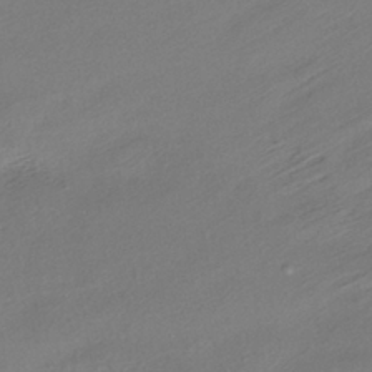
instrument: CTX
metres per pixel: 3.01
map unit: lHb
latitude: -35.8989
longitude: 66.6518
